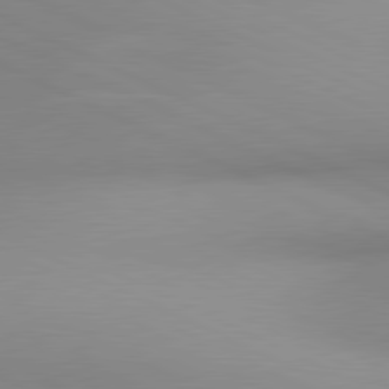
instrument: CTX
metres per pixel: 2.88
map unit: lApd
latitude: 80.9514
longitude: 143.4643
